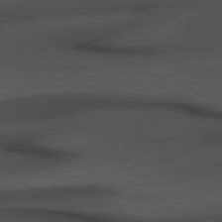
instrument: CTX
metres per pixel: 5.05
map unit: Hpe
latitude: 76.4790
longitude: -157.8016
